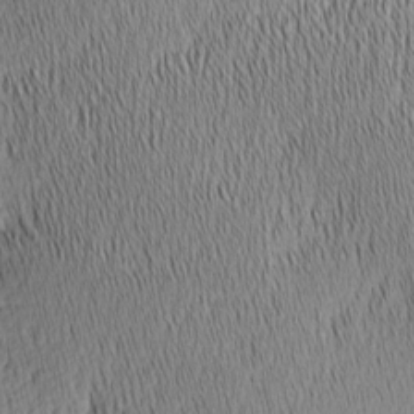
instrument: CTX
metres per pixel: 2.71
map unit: Nhu
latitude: -6.4629
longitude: -152.5924
